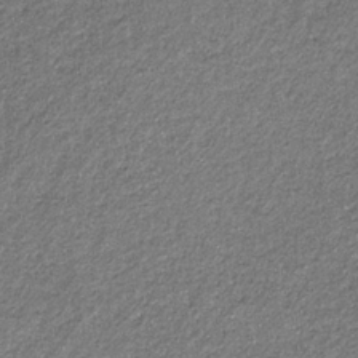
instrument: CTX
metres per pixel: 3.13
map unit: eHb
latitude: -31.1431
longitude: 69.2187
